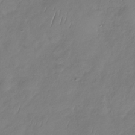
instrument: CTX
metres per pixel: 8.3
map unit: Nhu
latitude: -29.6155
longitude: -59.0647
